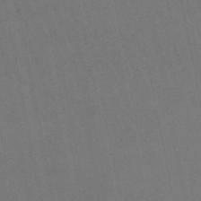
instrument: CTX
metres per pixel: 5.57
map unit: lHb
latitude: -48.5007
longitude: 71.0864
